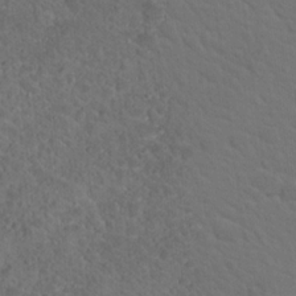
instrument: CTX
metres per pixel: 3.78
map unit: Hto
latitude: 18.6679
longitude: -34.1011
